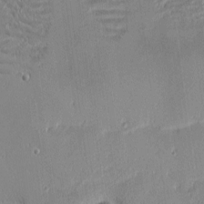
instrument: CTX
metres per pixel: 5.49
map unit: eHh
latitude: -2.1605
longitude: -83.9528
